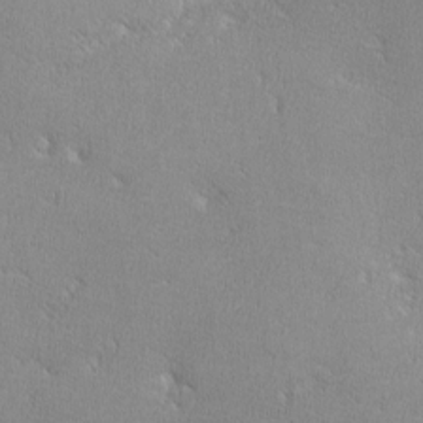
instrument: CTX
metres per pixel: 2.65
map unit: lHvf
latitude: -12.7841
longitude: -101.5560
